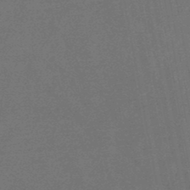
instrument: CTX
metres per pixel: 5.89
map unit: lHb
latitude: -47.3320
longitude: 72.0850
